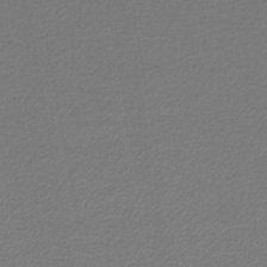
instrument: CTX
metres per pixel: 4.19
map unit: lHb
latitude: -44.7841
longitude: 62.0661
